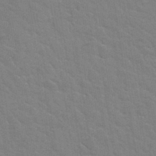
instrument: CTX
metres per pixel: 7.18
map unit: Hto
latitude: 34.7435
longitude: -51.8961
